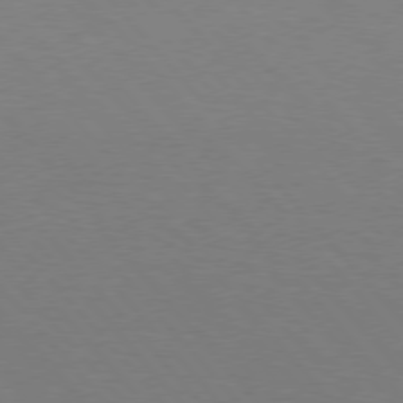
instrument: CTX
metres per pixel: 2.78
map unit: Hpe
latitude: 75.8583
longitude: -145.6505
